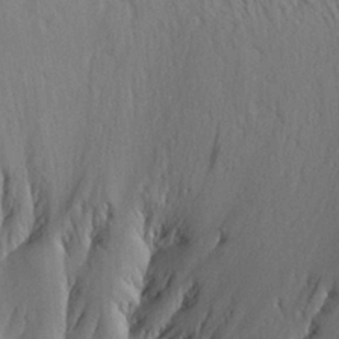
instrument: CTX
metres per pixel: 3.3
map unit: Aa
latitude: 26.6113
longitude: -144.8947
